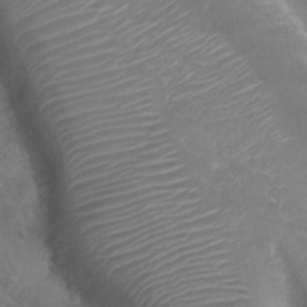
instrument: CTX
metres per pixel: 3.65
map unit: Nhu
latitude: 25.7449
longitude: -53.7261
